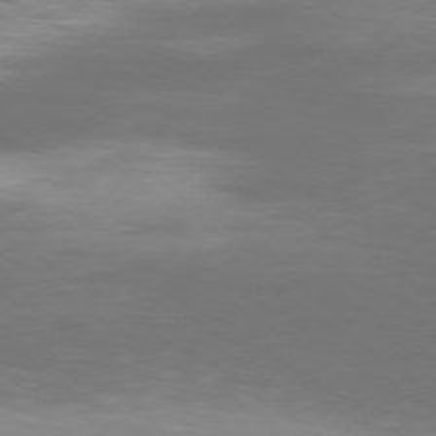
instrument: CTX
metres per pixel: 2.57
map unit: Ap
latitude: -79.1053
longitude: -93.3670
